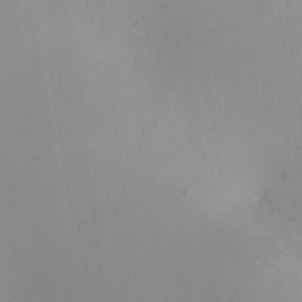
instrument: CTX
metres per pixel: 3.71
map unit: HNhu
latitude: 7.6127
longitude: -0.7813
